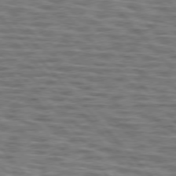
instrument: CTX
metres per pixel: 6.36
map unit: lApd
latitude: 76.1577
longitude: -69.8961
